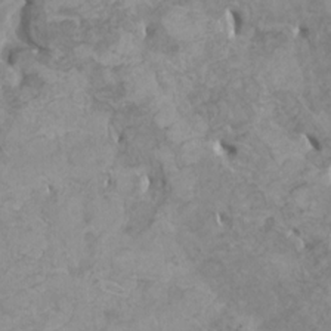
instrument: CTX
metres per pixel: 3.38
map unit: HNhu
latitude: 2.1578
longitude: -2.1766
